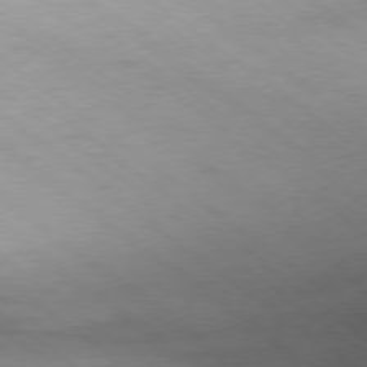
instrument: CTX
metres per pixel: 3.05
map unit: Hpe
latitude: -78.9919
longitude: 11.8611
